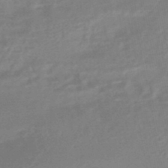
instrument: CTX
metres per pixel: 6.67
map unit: HNhu
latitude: -45.8611
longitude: 92.2739
